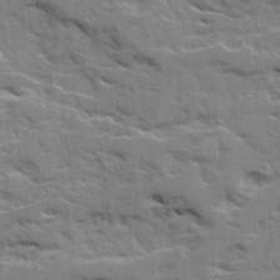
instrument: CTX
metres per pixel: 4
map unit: Ave
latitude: 20.4979
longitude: -130.1011
